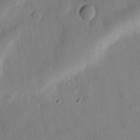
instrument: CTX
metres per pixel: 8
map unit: eHh
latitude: 26.9136
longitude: -77.1970
